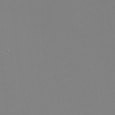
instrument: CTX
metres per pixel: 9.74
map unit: Nhu
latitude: -4.5384
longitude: -83.4993
